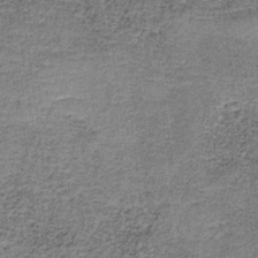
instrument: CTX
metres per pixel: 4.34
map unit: HNb
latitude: -35.1998
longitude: 53.0486
